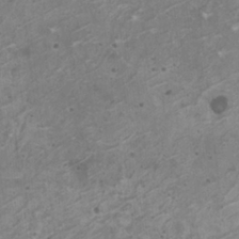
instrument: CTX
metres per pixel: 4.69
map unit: HNhu
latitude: -0.2173
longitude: 2.7463
